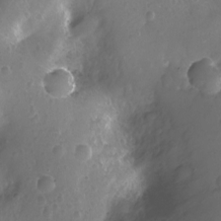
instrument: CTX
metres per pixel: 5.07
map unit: Nhu
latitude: -11.4077
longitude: -35.8016
